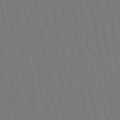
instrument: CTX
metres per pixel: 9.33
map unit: lHb
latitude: -50.4062
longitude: 70.4062
